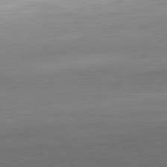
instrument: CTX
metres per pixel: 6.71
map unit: Ap
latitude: -81.5210
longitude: -59.1025
